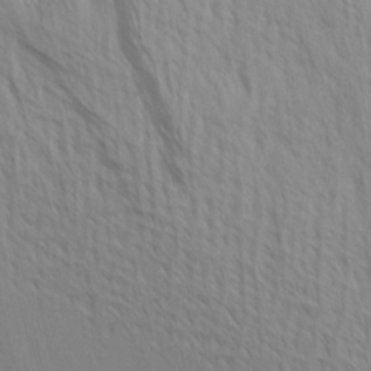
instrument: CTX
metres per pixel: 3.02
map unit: Ave
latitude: 15.5183
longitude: -129.7827
